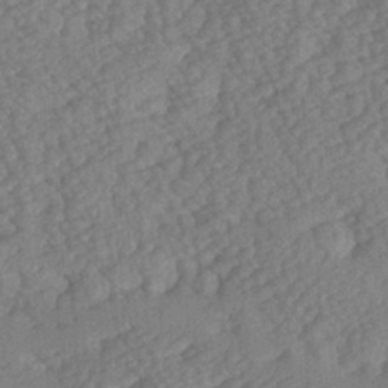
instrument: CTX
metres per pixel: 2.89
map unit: Hve
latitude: 2.2333
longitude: -123.6505
